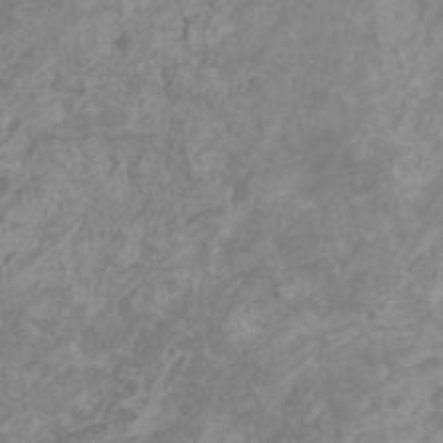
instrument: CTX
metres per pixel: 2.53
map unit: HNhu
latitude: -0.1606
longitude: 4.9541
